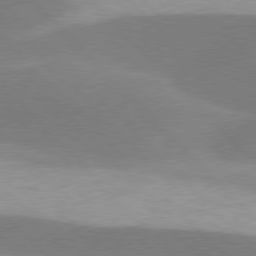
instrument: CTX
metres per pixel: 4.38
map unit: lApd
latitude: 77.5938
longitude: -50.1766
